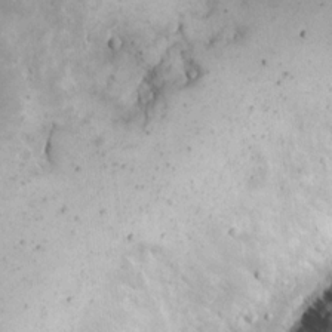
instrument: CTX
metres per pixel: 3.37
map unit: eHh
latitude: 16.0444
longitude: -70.0444
